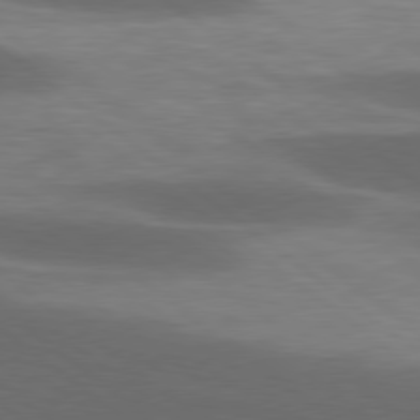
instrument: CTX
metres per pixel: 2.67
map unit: lApd
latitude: 78.9136
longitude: -48.3845
